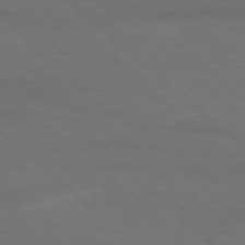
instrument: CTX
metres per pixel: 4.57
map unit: Ap
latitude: -78.5951
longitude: -86.2144
